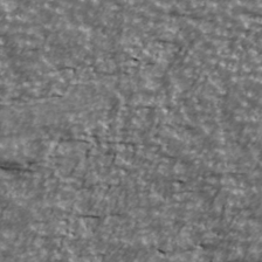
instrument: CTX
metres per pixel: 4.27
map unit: Ave
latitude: 40.9135
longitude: -114.2522
